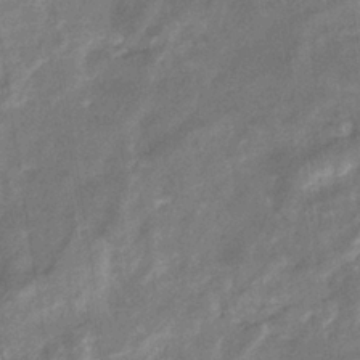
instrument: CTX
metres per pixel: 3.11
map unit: eHb
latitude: -34.9353
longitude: 74.8786
